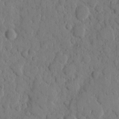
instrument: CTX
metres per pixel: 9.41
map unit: eHh
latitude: 9.1025
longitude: -64.5735
